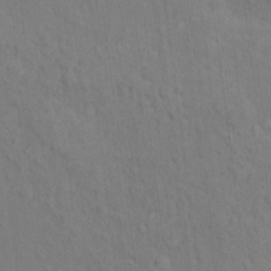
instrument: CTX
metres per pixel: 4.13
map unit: Hto
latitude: 14.4601
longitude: -30.3845
